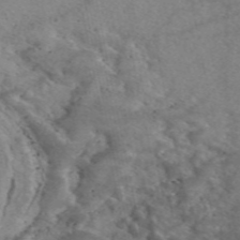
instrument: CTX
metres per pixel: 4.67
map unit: eAb
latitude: 48.3278
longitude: 111.5777
